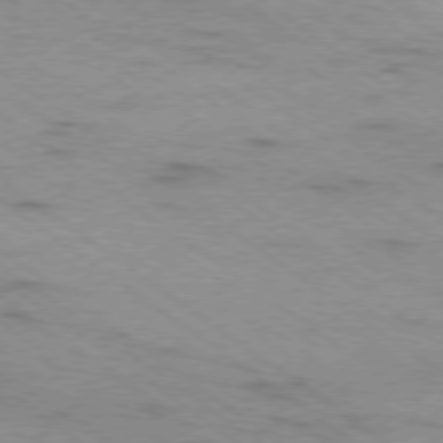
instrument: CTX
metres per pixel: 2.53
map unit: Ap
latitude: -79.0108
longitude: -99.2536
